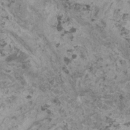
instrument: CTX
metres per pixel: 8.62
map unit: HNhu
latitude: 0.4790
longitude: 4.3306
